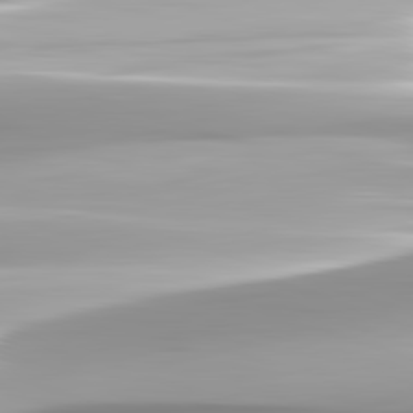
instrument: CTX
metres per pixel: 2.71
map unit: lApd
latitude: 82.7435
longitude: -139.7450
